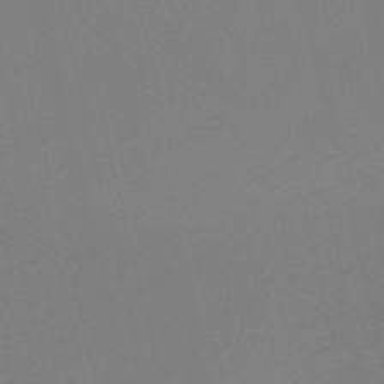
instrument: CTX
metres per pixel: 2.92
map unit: HNb
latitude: -50.1795
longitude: -42.1011
